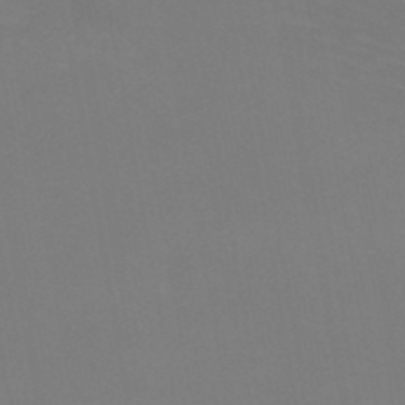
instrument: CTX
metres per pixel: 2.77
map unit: HNb
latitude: -50.1039
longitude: -50.7057
